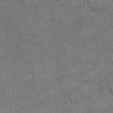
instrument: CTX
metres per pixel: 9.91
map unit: eHh
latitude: 13.1403
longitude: -65.6883
